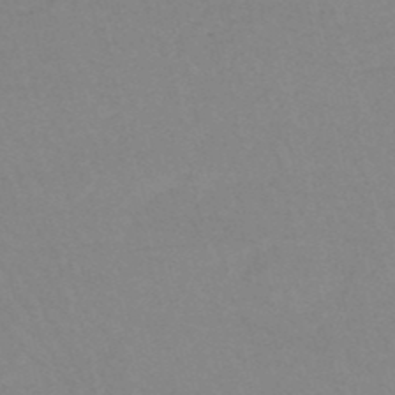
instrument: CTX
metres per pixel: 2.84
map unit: HNb
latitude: -50.8408
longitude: -53.7828
